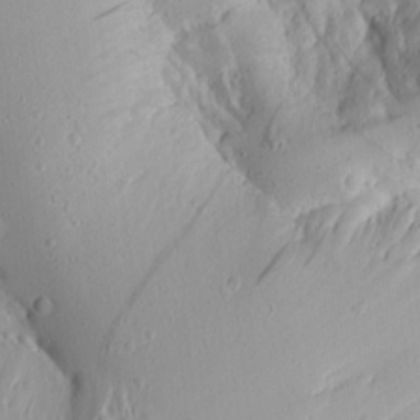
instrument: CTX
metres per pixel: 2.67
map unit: Aa
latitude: 15.0270
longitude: -140.5923
